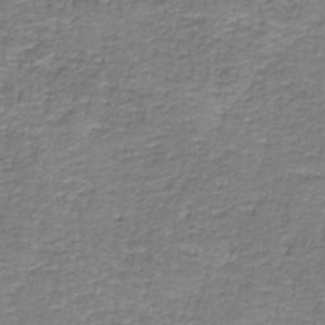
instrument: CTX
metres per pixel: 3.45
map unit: eAb
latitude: -36.8408
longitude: 52.4251
